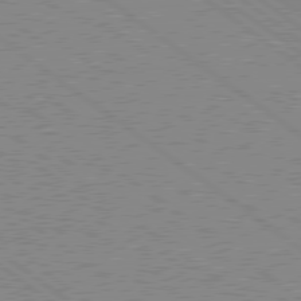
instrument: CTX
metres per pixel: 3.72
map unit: Hpe
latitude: 78.7247
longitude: -145.1592
